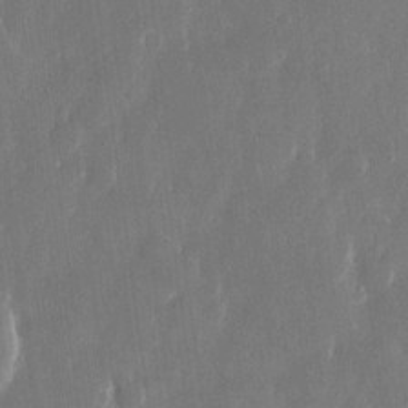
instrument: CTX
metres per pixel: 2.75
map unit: eHh
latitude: 13.5938
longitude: -72.0255
